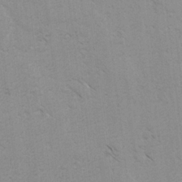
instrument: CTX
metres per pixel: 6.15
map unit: lAvf
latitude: -4.3495
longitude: -114.4789
